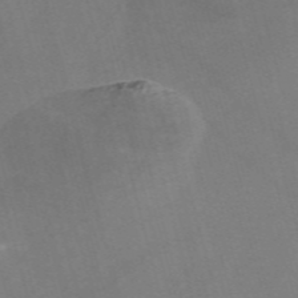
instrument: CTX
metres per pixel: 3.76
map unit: Nve
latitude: -57.9556
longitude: 64.3307
